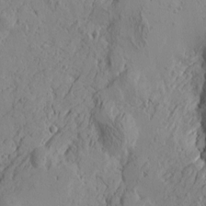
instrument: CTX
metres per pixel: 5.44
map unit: Htu
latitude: -4.0094
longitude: -176.8002
